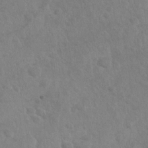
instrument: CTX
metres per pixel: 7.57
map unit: Nhu
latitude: -30.5762
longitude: -61.8205
